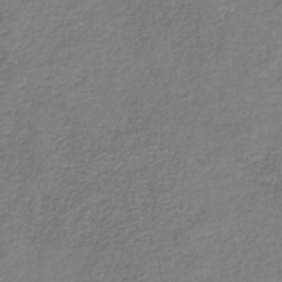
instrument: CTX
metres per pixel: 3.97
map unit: eAb
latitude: -35.6344
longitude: 52.1605
